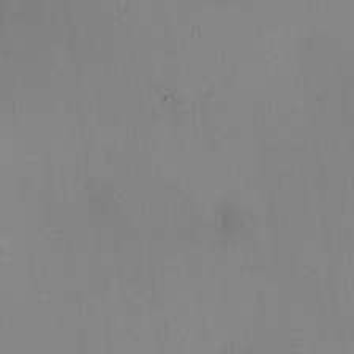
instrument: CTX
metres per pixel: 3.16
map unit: HNhu
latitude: 5.6694
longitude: 9.3698
